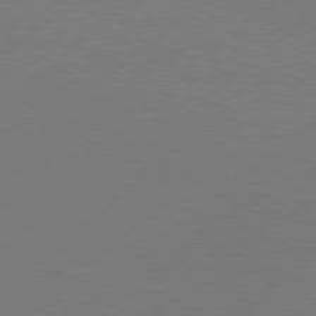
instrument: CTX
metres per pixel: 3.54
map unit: Hpe
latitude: 76.6301
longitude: -130.4790
